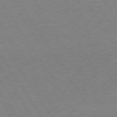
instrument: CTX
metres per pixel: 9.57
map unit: Hpe
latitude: 73.9906
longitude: -140.1199
